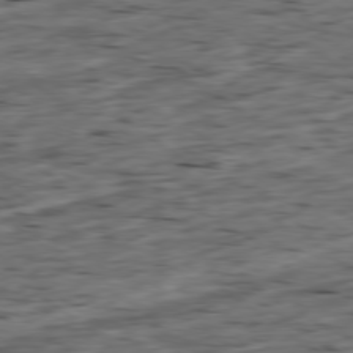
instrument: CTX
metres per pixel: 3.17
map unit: Ap
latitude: -79.3320
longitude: -89.9717
